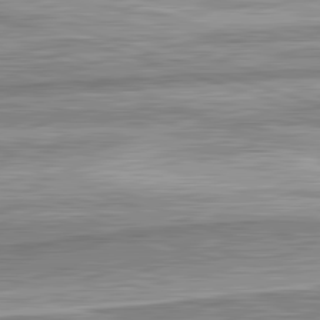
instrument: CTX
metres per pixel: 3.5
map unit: lApd
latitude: 82.5545
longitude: 167.5210
